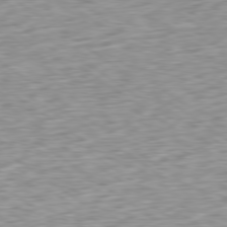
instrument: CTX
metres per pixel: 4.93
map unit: Ap
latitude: -80.0094
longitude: -69.6883
